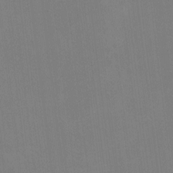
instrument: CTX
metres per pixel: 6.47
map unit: Hto
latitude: -7.5966
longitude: -39.1214
